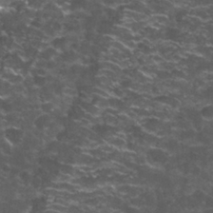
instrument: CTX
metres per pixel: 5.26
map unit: Nhu
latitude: 28.0822
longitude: -60.7057
